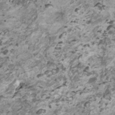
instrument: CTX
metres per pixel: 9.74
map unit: HNhu
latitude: 1.6694
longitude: -0.9136
